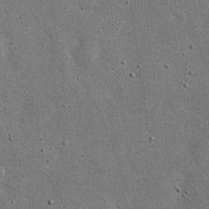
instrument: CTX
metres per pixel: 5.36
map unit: eHh
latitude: 20.0444
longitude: -71.7261
